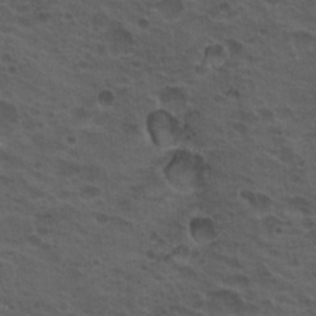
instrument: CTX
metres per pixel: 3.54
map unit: Hto
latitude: 19.5938
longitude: -32.2711
